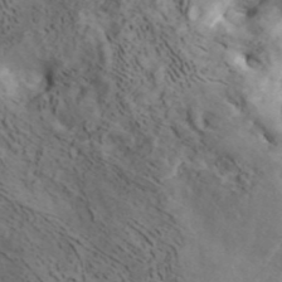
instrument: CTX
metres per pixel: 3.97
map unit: ANa
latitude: 41.8961
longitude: 14.8786
